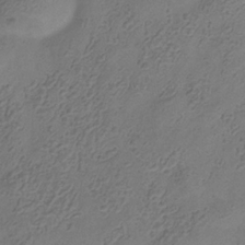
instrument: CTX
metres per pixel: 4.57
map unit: Hve
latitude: -35.1053
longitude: 88.7841
